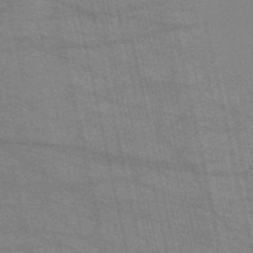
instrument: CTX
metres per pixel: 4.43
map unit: HNb
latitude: -53.6721
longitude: -39.4993
